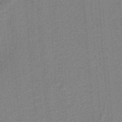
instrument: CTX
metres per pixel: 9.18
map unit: HNb
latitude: -38.8975
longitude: 54.3306
